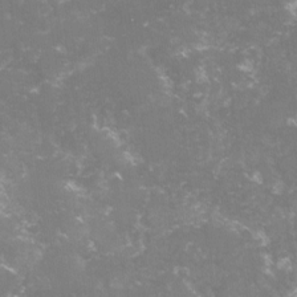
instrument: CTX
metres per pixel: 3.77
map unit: lHvf
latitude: -16.0850
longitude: -101.0459
